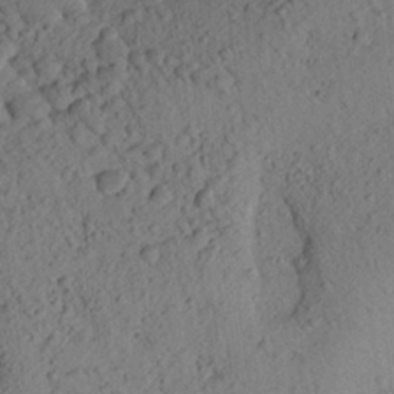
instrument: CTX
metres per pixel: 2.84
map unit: Aa
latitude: 23.8394
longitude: -148.1956
